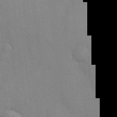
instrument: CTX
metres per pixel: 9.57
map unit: Hve
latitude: 18.1011
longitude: 151.4643
